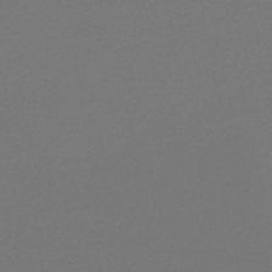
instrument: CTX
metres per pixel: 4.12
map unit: lHb
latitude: -47.1431
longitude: 59.9745
